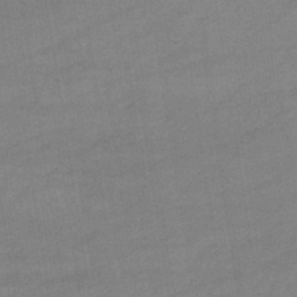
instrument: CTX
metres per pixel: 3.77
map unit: lHb
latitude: -44.7841
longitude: 72.6140
